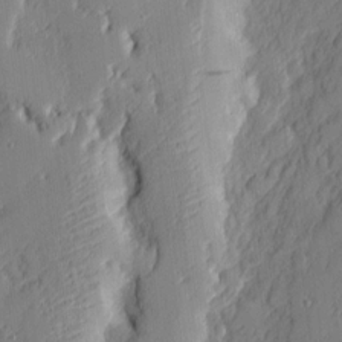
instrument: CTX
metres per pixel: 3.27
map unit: eHh
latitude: 4.8002
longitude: -76.1955
